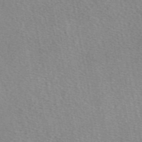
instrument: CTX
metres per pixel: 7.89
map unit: eAb
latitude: 49.5749
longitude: 108.6141
